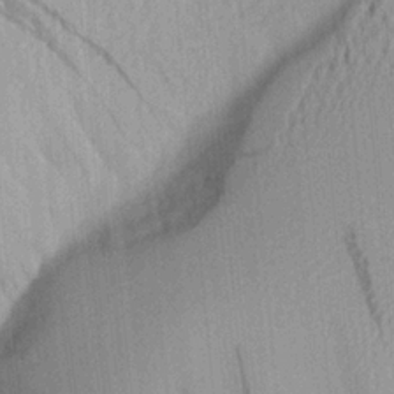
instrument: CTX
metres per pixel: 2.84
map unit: Aa
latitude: 21.2915
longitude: -144.1389
